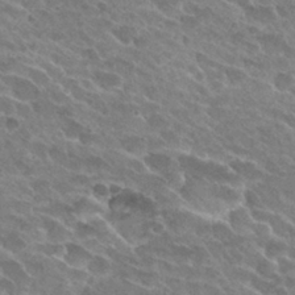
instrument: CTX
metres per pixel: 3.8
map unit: Hto
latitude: 27.9150
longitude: -42.0255
